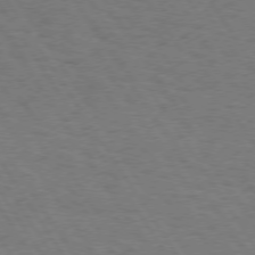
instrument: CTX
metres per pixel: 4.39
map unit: Hpe
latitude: 73.6316
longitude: -123.9906
